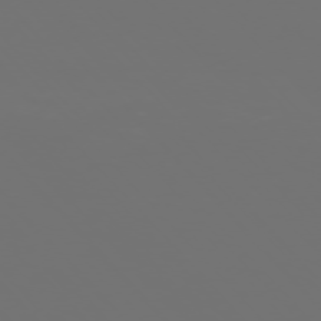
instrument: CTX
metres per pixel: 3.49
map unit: Ap
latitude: -76.0094
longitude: -63.1026
